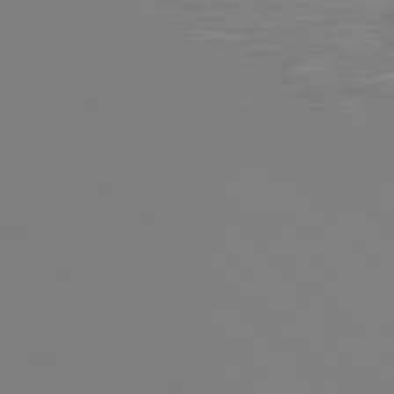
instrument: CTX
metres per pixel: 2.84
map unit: Hpe
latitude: 78.6491
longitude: 179.0864
